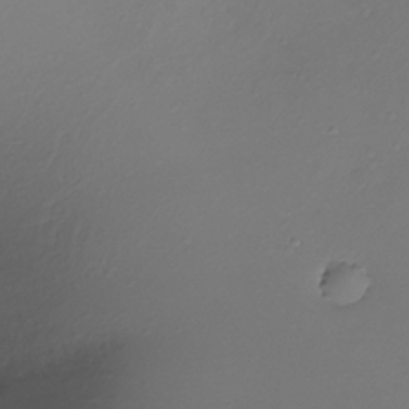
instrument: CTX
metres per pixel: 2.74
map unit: Nhe
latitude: -31.3887
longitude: -117.2159
